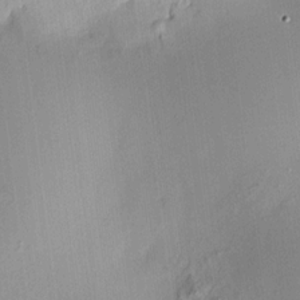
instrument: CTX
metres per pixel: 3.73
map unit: HNhu
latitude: 11.6694
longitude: 11.0864
